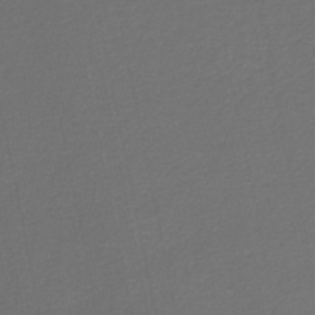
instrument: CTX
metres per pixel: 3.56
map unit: lHb
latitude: -44.9920
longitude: 75.3888
